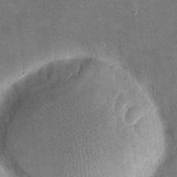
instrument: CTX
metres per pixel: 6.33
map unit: eHh
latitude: 20.7624
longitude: -66.4601
